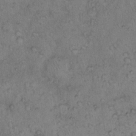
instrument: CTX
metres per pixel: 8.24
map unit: eHh
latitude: 15.8962
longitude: -64.3656
